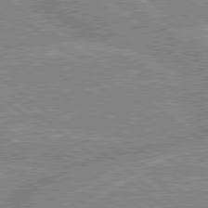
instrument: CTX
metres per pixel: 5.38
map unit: lApd
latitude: 79.0648
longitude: -156.5167
